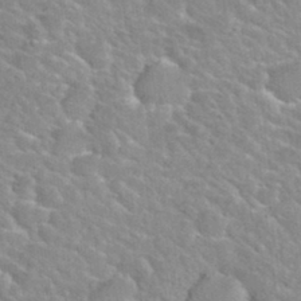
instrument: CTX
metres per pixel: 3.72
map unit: Nhu
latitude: 30.2334
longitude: -50.2711
